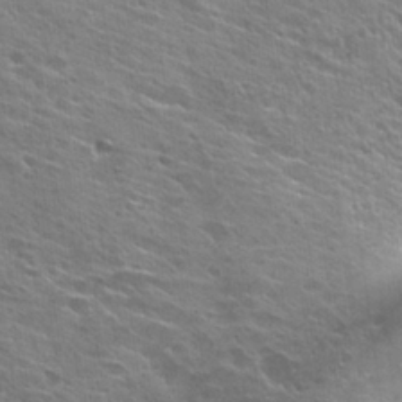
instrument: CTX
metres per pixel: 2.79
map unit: Hto
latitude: 26.7813
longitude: -44.2522
